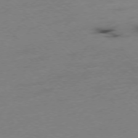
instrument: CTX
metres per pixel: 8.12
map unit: Ap
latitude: -77.2376
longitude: -63.8017
